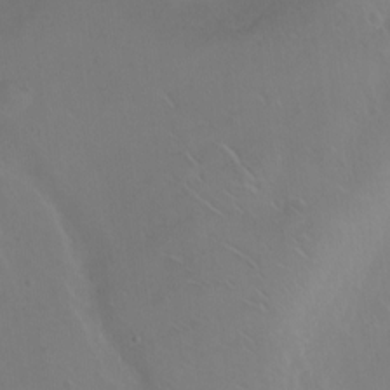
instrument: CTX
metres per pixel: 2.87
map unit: Ht
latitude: 0.3089
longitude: -44.9513
